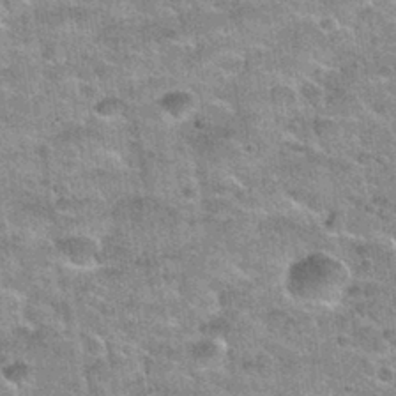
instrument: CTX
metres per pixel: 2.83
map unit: Nhu
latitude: 32.0633
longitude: -52.1578
